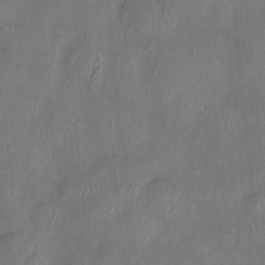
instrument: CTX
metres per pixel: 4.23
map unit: HNhu
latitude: 3.3292
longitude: -6.0255
